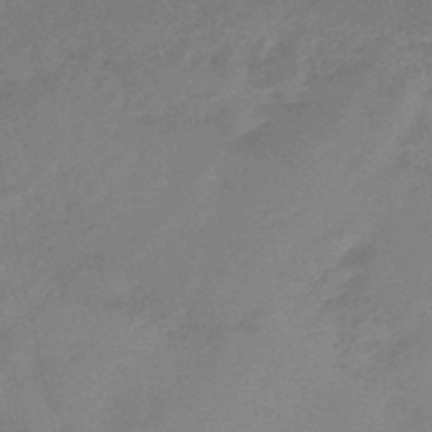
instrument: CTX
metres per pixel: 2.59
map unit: eHb
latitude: -45.5021
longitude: 85.5588
